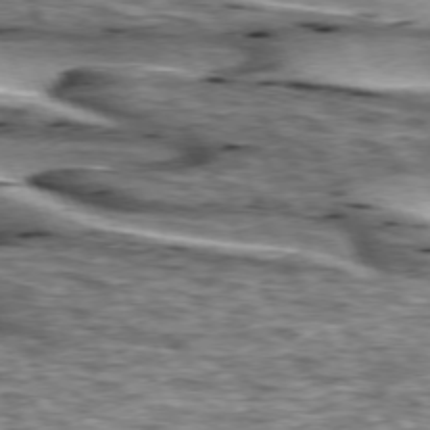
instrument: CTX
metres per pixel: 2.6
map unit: lApd
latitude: 74.1011
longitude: -54.7624
